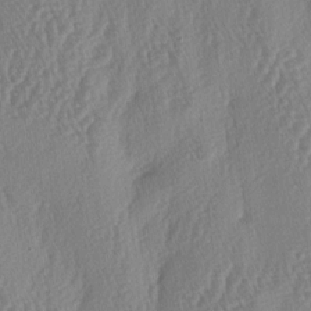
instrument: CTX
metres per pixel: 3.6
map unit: lAa
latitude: -5.5966
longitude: -130.3279
